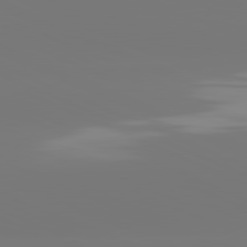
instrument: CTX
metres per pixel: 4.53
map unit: lApd
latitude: 81.4804
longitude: -149.9339
